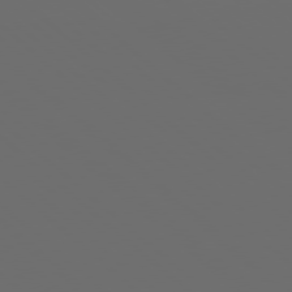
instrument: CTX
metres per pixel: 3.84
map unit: Hpe
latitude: 78.1767
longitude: -173.8016
